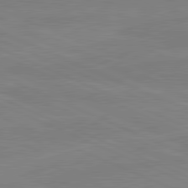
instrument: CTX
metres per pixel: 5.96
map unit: lApd
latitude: 81.2915
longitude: -179.4994
